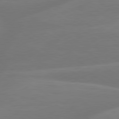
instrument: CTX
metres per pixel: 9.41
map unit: lApd
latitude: 79.8206
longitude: -150.4223
